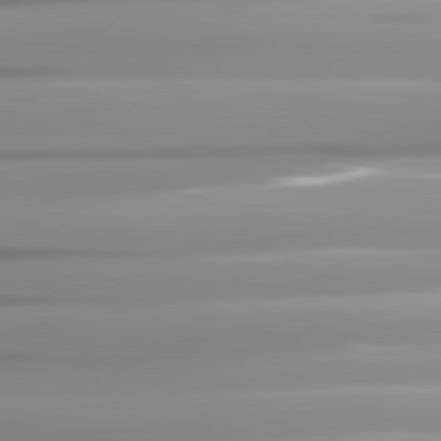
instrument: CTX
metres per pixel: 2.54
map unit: lApd
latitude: 82.1388
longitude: -139.9717
